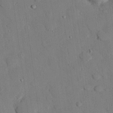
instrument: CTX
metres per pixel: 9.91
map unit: eHh
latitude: 26.8002
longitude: -80.0822
